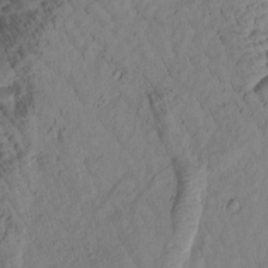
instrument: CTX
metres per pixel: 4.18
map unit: Htu
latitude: 0.9513
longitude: 175.7666
